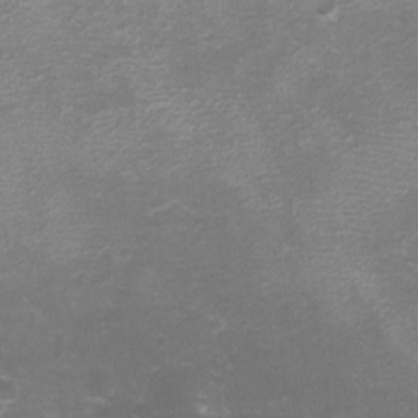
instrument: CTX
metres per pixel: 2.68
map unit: eHh
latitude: -6.8030
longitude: -78.6491
